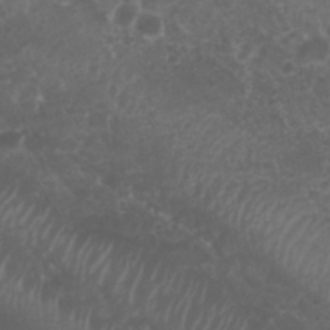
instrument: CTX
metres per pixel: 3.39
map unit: Nhu
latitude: 28.9136
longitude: -55.2537
